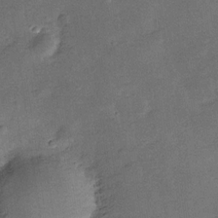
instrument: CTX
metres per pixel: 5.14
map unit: Hve
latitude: -27.7667
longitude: 92.2928
